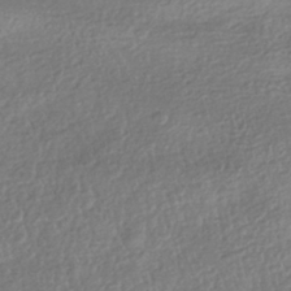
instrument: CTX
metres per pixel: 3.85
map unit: HNhu
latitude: -42.3306
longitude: 99.0675
